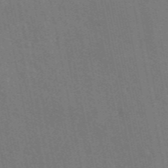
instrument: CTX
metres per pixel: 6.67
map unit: ANa
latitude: 49.1403
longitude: -75.6694
